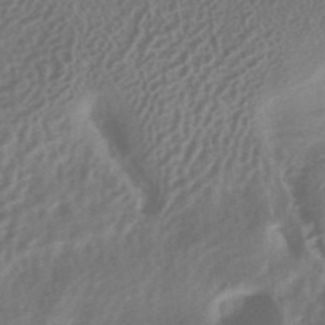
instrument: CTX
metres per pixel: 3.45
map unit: HNhu
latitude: -42.0283
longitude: 92.7274
